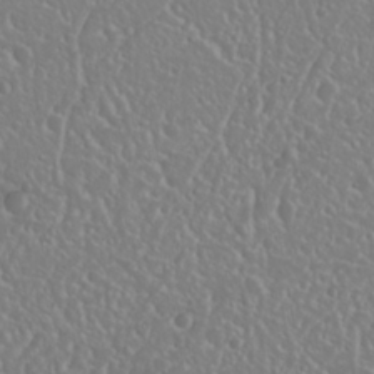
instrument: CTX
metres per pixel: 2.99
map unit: Nhu
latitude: 25.1970
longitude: -58.8569
